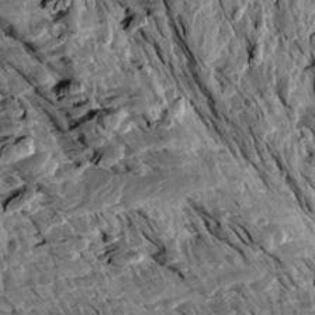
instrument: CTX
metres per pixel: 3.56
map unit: Aa
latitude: 14.1389
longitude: -143.6316
